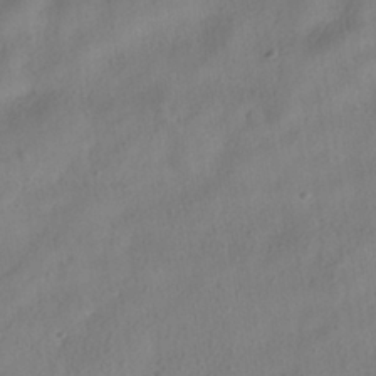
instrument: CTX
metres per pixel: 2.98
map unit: HNhu
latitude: -39.2943
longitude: 102.2740
